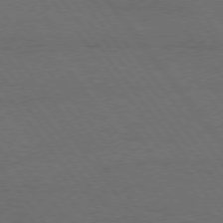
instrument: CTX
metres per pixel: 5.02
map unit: Hpe
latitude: 75.0836
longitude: -137.8773
